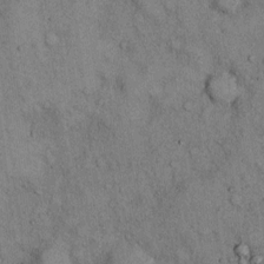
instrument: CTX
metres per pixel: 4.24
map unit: Hto
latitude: 12.6680
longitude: -59.8394
